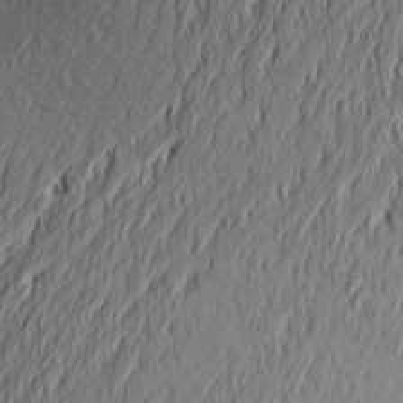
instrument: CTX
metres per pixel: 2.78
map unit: Aa
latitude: 27.2348
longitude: -144.5546
